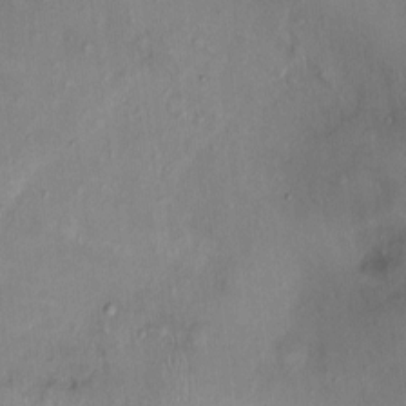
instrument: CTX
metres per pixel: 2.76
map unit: Ht
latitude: 0.2900
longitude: -14.4034
